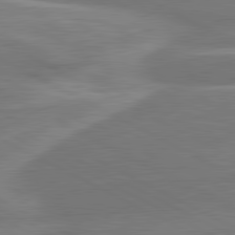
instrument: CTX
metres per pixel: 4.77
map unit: lApd
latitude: 80.8569
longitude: 128.3117
